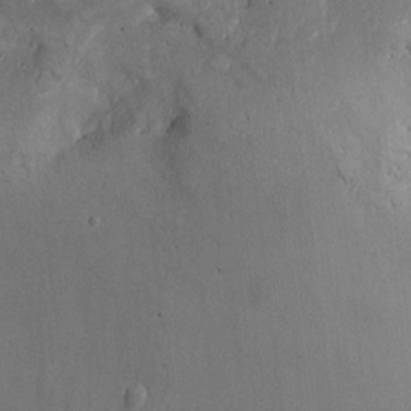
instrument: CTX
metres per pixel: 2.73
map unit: Htu
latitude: -6.7652
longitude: 158.2550
